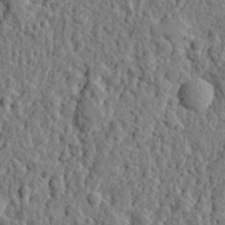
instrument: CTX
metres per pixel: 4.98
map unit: eHh
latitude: 26.8191
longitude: -78.5924
